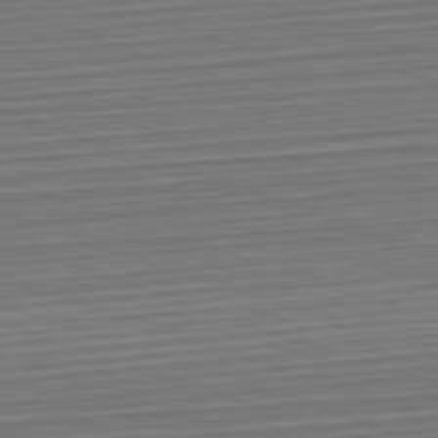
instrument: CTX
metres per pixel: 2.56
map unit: Hpe
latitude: -82.7274
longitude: 13.9367
